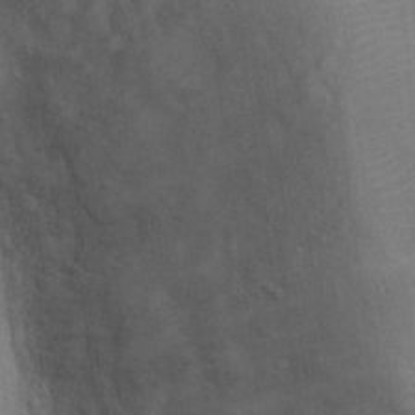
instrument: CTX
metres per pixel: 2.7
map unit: Ht
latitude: 14.9514
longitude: -41.4237
